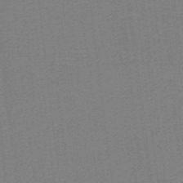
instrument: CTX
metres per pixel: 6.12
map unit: lHb
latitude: -39.5588
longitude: 54.1984
